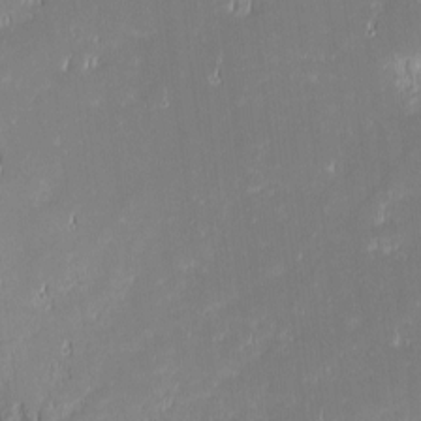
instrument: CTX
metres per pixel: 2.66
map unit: eHh
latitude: -2.0472
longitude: -84.3089
